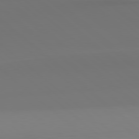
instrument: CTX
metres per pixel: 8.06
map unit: Hpe
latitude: 78.1389
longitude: -133.4804
